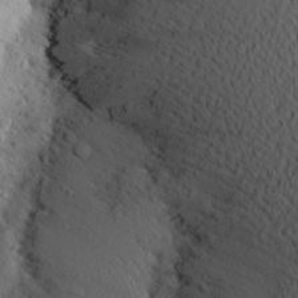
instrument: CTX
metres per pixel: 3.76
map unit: Aa
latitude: 23.6505
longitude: -145.7449
